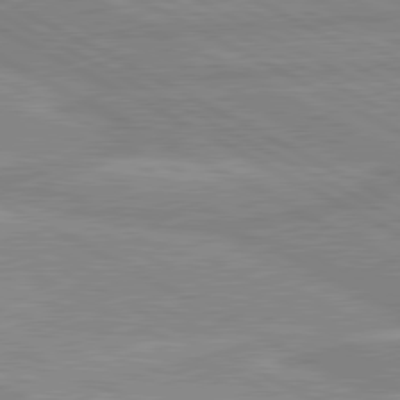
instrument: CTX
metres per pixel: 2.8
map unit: lApd
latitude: 80.3845
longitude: -169.2159
